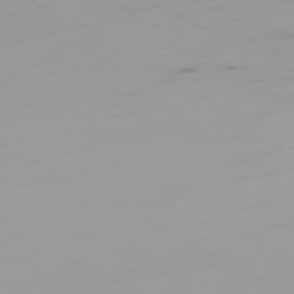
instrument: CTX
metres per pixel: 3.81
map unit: Ap
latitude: -79.8422
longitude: -76.1577
